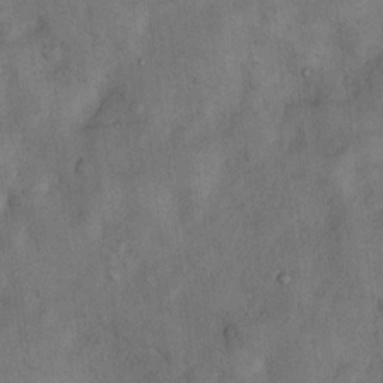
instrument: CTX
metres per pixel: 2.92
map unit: Nhu
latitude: 5.6505
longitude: -23.2348
